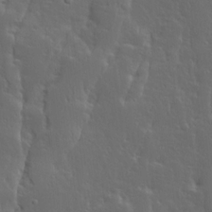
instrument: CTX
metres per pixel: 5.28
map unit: Ave
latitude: 13.6883
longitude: -135.6883
